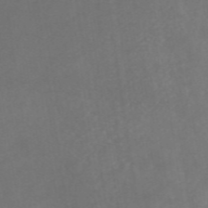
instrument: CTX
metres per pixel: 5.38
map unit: eAb
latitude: 46.8758
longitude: 127.0675
